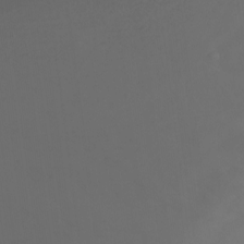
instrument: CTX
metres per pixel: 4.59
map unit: Nhu
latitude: -8.8408
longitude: -52.2145
